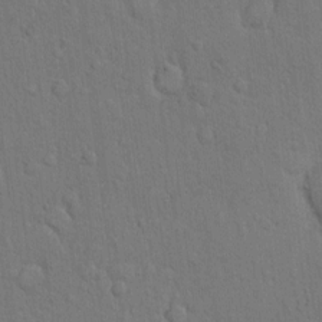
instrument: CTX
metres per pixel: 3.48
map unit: Hto
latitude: 10.1011
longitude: -61.2537
